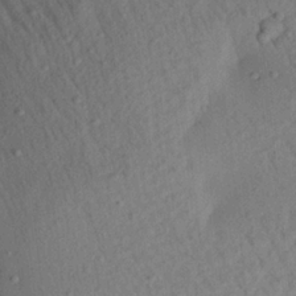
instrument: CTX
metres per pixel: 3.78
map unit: Aa
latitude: 21.4427
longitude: -147.6883
